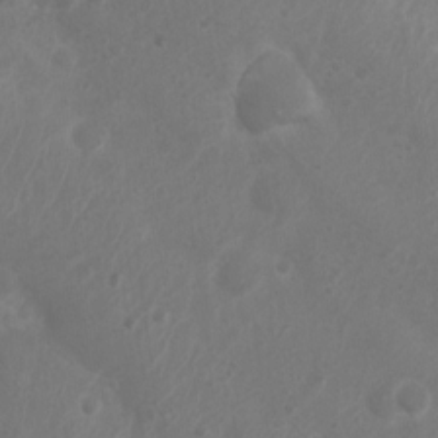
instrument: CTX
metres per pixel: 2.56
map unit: Nhu
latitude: 5.9528
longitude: -19.2159
